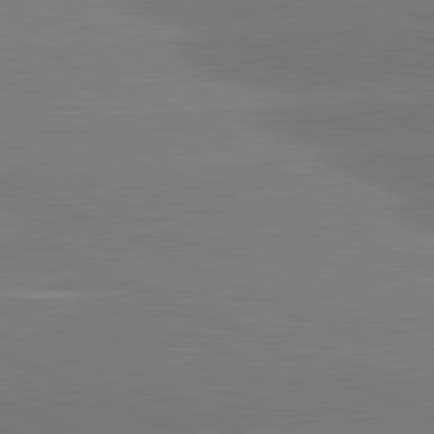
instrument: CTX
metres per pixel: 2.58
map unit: lApd
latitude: 81.7261
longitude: -154.5168
